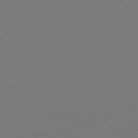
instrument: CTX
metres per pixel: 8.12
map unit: Hpe
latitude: 73.8962
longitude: -123.5371
